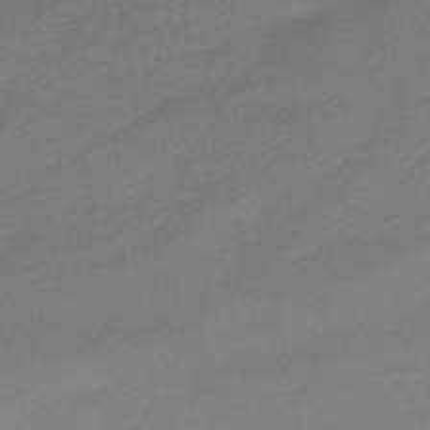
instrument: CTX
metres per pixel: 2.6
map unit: HNhu
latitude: -41.9178
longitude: 95.9745
